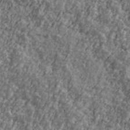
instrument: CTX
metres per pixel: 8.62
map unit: Ave
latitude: 41.7827
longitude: -111.3860
